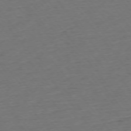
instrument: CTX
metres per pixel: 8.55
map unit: Ap
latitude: -75.4833
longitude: -83.2914
